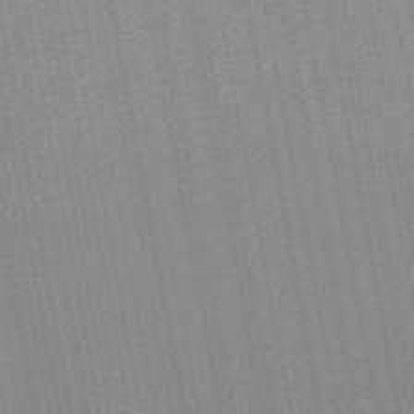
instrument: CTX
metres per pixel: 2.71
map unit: lHb
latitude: -47.4643
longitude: 66.8408
